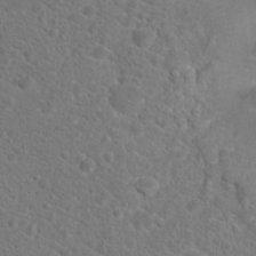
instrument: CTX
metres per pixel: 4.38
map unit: Hto
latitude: 19.6316
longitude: -38.5168
